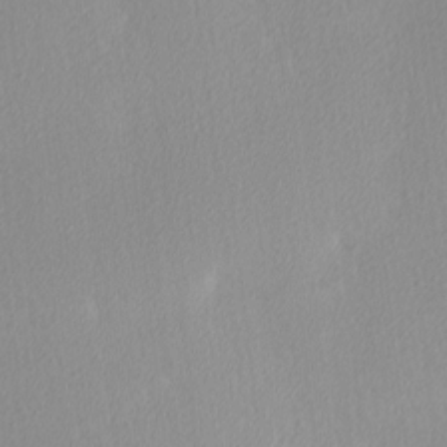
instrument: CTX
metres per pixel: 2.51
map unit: Ave
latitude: 3.6316
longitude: -113.1970
